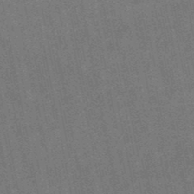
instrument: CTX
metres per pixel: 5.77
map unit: lHb
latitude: -49.0109
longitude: 79.1809
